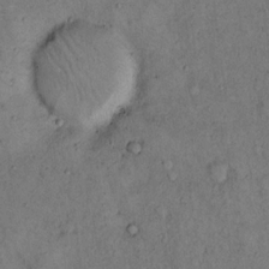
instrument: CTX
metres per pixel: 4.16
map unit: eHh
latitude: 16.0444
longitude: -62.1389
